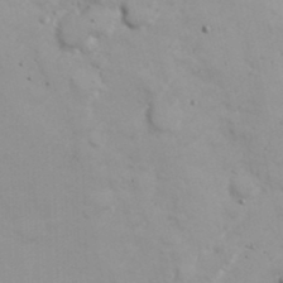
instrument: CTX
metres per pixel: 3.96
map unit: Nhu
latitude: 20.4412
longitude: -72.7813
